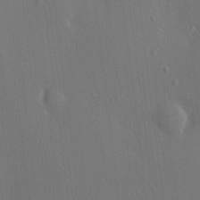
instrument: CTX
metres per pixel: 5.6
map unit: HNhu
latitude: 5.8394
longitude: 15.1431
